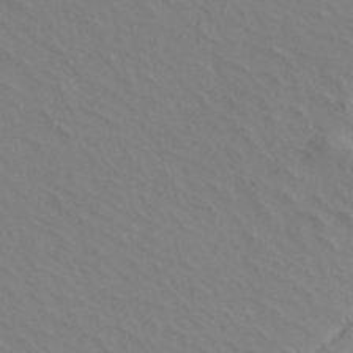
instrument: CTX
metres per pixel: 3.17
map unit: ANa
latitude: 41.6882
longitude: 32.8030
